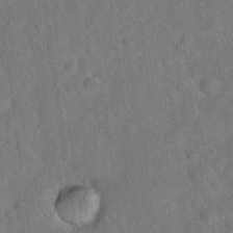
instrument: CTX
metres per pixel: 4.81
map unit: Hto
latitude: 19.8772
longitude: -53.3482
